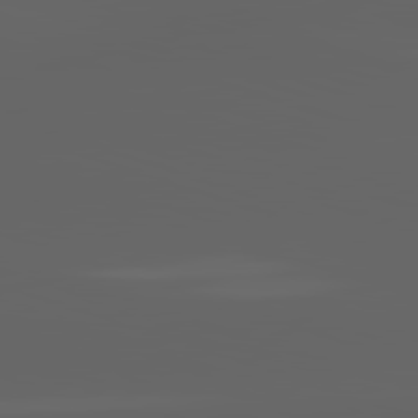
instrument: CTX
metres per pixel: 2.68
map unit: lApd
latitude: 82.9513
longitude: -136.1956
